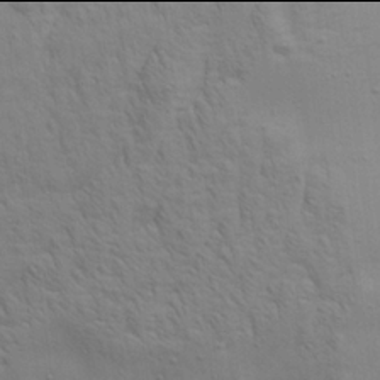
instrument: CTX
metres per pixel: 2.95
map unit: Aa
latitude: 21.9906
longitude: -142.0822
